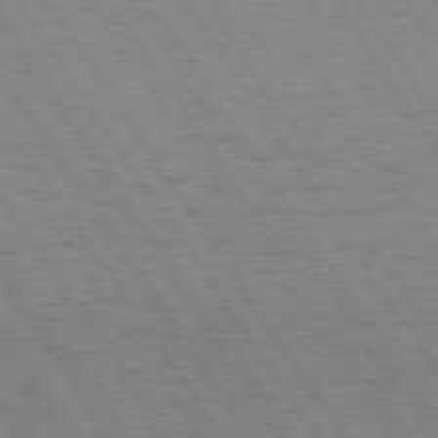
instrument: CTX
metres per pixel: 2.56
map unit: Hpe
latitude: 74.4601
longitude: -135.9717
